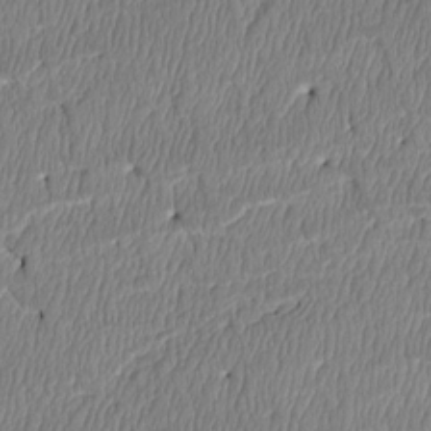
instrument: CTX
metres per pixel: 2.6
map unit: Htu
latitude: 3.5560
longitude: 150.1417
